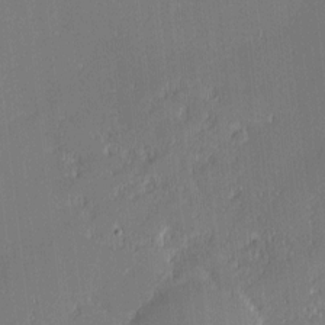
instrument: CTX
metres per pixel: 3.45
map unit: eHh
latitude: -2.7274
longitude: -82.9324
